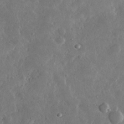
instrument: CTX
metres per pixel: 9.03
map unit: lHvf
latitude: 33.3860
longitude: -90.2145
